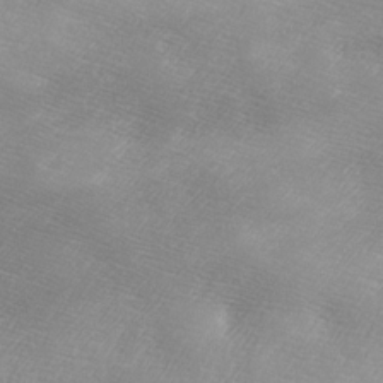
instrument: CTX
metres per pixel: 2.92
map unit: Ave
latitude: 10.3467
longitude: -106.3278
